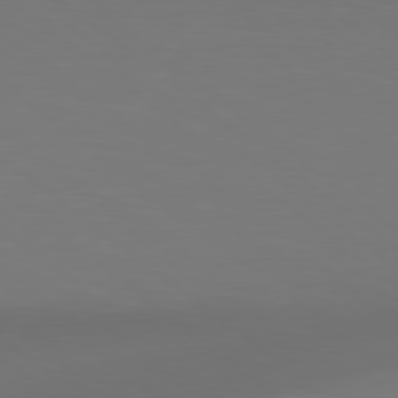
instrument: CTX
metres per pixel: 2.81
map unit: lApd
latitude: 79.0081
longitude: -172.6112
